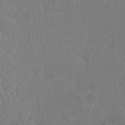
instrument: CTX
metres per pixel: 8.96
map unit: eHh
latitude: -2.2361
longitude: 19.2943
